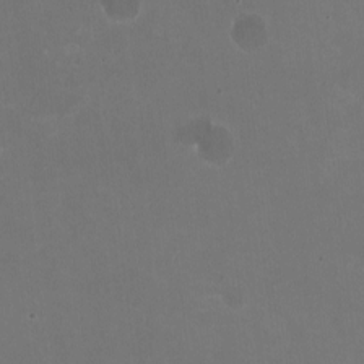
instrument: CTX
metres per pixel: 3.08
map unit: HNhu
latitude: -2.8219
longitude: -3.6883
